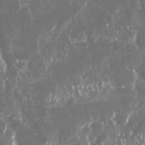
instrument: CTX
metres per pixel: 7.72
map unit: Nhu
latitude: 29.1214
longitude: -59.6127
